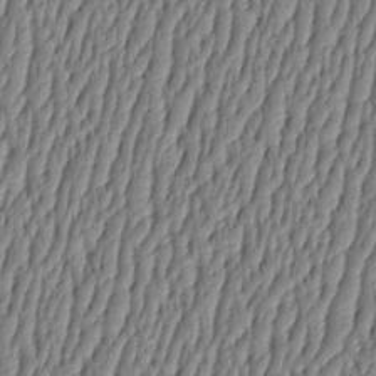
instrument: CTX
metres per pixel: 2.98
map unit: HNhu
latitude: -3.6910
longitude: 13.7478
